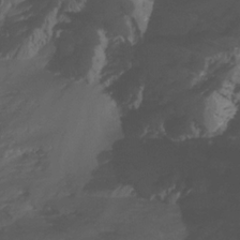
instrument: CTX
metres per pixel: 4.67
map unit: Nhu
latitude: -15.9178
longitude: -57.4615
